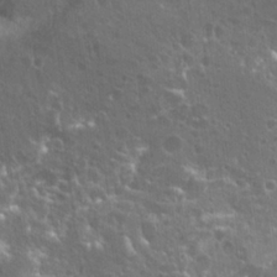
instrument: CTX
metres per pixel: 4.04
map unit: Hto
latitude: 20.7624
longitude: -40.3278
